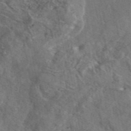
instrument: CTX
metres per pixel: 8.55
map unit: eAb
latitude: 45.8961
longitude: 113.2943
